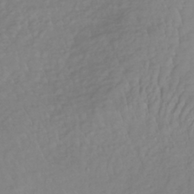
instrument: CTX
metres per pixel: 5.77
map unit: lHb
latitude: -37.7099
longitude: 69.8989
